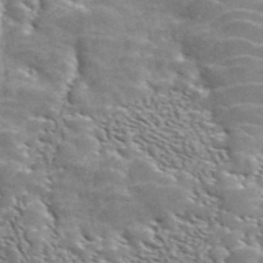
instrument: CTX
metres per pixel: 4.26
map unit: ANa
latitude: 45.6505
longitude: 38.7841
